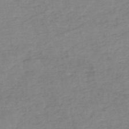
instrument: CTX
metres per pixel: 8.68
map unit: eHh
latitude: -44.8219
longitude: -29.7638
